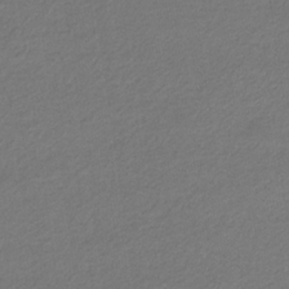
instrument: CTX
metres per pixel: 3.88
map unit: eHb
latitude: -32.9353
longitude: 70.2362
